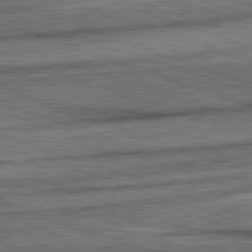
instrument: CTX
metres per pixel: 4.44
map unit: lApd
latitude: 82.3089
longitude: -163.7072
